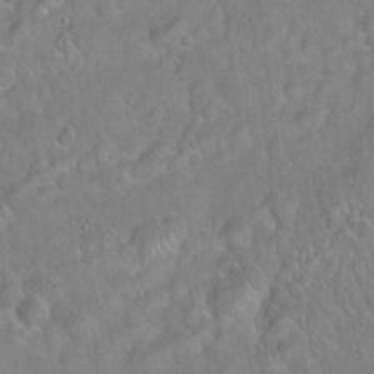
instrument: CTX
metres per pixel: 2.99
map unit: Hto
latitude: 21.8961
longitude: -51.9150
